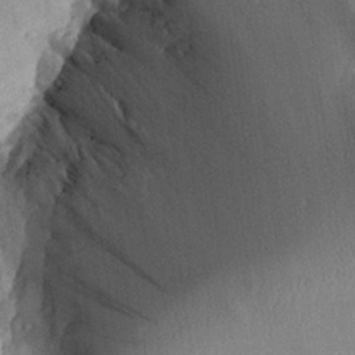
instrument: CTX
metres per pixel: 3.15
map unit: Aa
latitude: 28.8947
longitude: -136.9703
